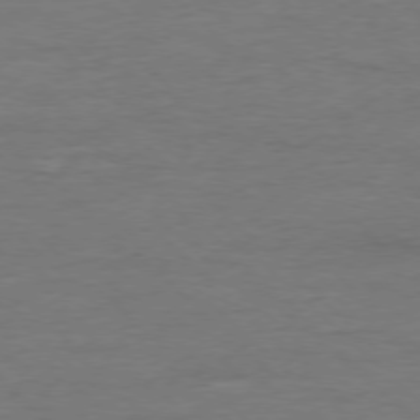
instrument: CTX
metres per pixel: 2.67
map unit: Ap
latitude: -77.5588
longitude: -88.2901
